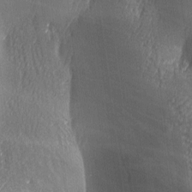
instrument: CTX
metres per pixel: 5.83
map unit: Ave
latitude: -6.6707
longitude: -120.9703
